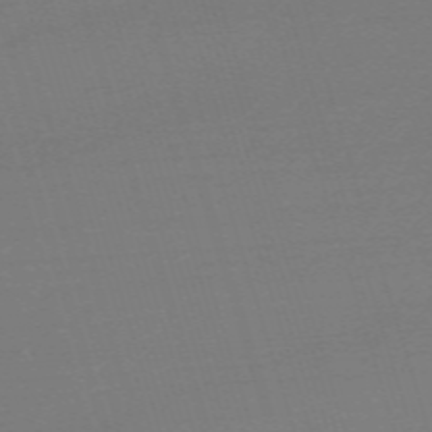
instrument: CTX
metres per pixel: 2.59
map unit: eHh
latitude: -62.4440
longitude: 52.4629
